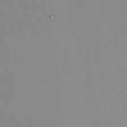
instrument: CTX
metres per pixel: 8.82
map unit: eHh
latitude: -5.5777
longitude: -86.9702
